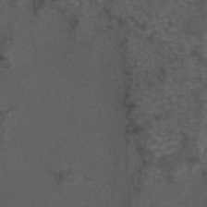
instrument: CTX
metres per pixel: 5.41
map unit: eAb
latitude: 43.8394
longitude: 106.1606
